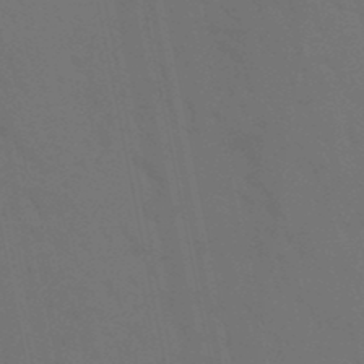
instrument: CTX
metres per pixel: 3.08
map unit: lHb
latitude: -50.0283
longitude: 75.1243
